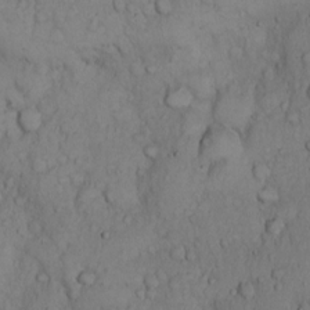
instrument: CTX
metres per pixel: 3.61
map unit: Hto
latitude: 9.8961
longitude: -57.6882
